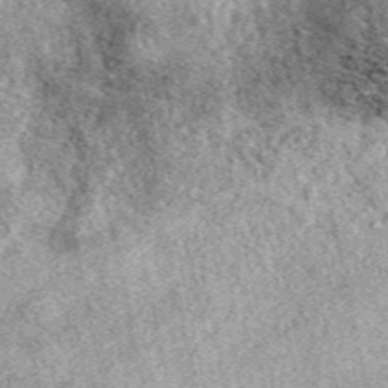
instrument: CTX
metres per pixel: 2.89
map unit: eAb
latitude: 39.1592
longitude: 109.8989
